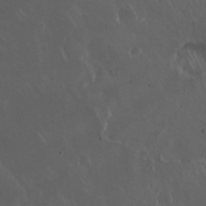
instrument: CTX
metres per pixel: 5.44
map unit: Nhu
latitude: 30.1389
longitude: -58.6868
